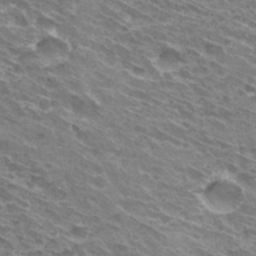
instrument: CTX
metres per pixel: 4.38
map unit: Hto
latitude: 32.1200
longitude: -42.6491
